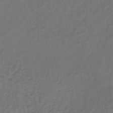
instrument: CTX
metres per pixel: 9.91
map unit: lHb
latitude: -39.6533
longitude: 62.0850
